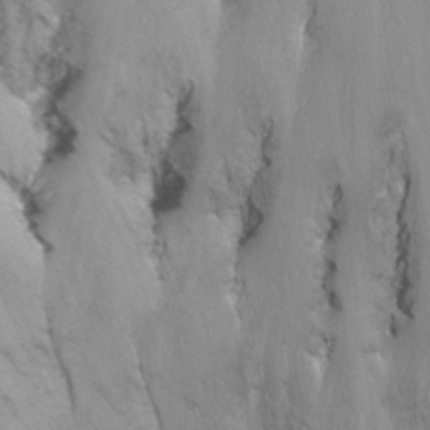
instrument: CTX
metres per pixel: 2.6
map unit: Nhu
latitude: -8.5763
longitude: -45.3670
